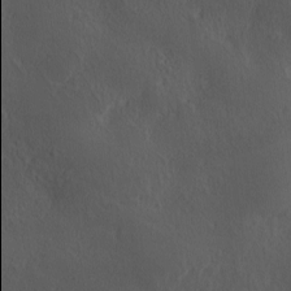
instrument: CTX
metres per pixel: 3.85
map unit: Ave
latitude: 0.2711
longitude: -113.9906
